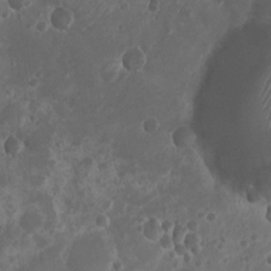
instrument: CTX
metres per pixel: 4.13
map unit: Nhu
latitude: 6.8947
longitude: -20.8947
